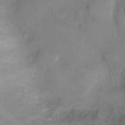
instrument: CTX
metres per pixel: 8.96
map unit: Ht
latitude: -2.3873
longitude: -15.1593
